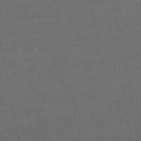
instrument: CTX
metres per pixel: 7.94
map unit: eHb
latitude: -50.4251
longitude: 72.2172
